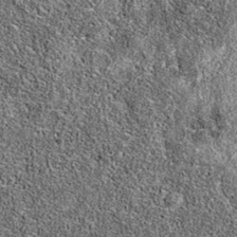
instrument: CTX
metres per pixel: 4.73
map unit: eAb
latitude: 36.6301
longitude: 105.7855
